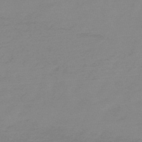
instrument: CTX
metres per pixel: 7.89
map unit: HNb
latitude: -49.5399
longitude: -38.4034
